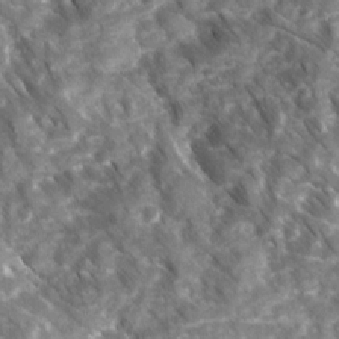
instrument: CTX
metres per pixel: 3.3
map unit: Ave
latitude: 16.8380
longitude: -131.5560
